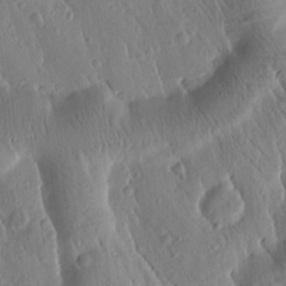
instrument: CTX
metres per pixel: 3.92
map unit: Htu
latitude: -0.7464
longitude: 171.6155
